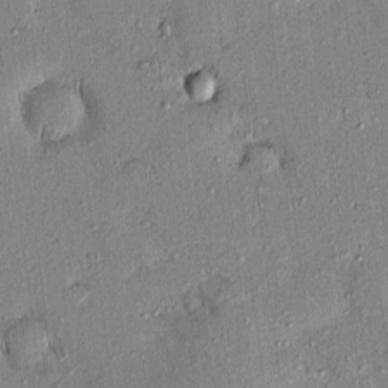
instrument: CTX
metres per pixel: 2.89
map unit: eHh
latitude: 0.1955
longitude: 15.9367
